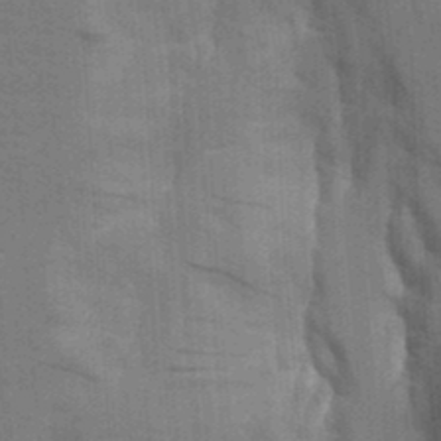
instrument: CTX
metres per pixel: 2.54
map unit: Aa
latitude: 9.5749
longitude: -126.6869
